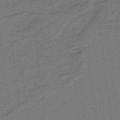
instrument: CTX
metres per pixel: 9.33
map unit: lHb
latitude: -39.7289
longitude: 54.1039
